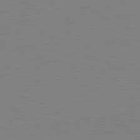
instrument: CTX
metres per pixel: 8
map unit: lApd
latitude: 80.9892
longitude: 151.1242
